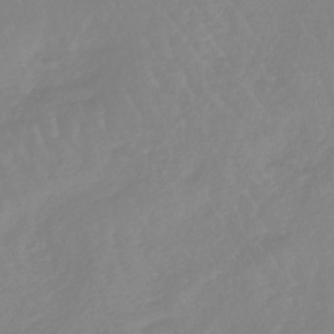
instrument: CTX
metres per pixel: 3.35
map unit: lHb
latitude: -45.2376
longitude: 79.5777
